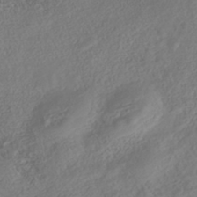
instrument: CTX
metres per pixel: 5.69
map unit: Nhe
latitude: -40.8408
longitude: -110.5357
